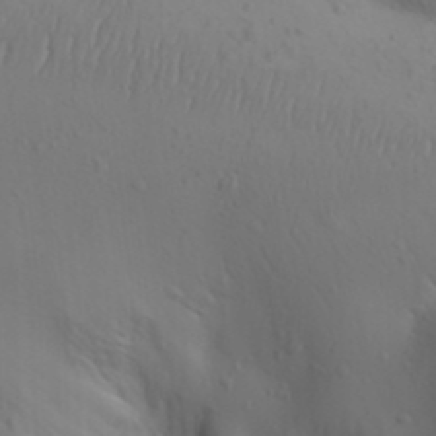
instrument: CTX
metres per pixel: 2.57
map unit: Aa
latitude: 30.1011
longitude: -146.0822
